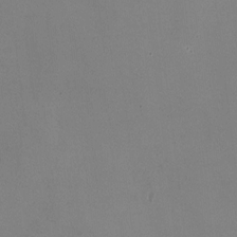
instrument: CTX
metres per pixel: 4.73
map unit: HNhu
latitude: -0.5763
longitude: -2.4412
